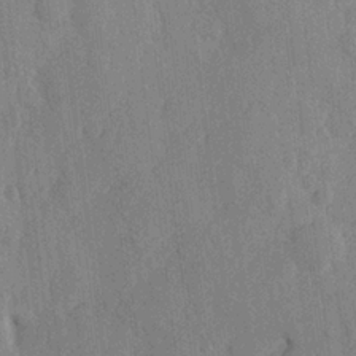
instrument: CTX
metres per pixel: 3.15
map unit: Hve
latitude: 25.8205
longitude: 148.8975
